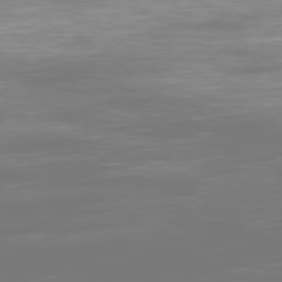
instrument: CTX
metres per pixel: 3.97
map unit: Ap
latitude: -79.0108
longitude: -60.5357
